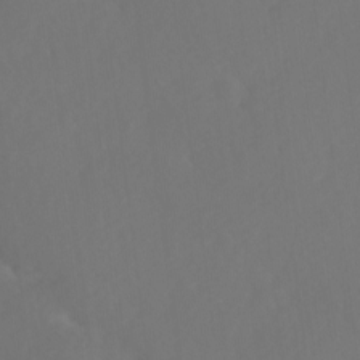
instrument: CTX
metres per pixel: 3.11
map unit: Ave
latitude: 1.2537
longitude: -113.4048
